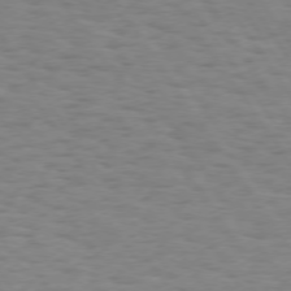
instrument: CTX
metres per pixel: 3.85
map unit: Hpe
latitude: 73.9339
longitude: -132.5924
